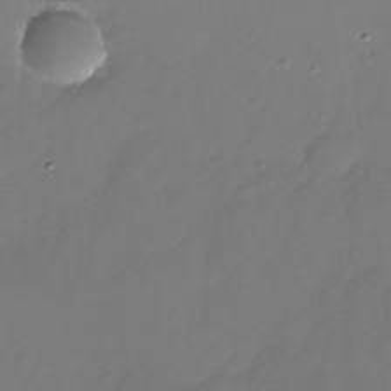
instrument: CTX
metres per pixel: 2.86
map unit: Nhu
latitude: -25.9745
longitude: -71.2537
